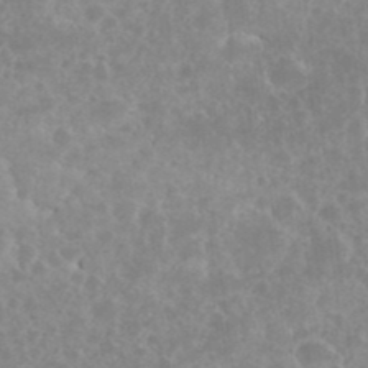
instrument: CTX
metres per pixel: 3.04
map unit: eHh
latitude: 34.9891
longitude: -62.5735
